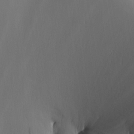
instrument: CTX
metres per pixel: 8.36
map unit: Aa
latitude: 25.5371
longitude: -129.5371
